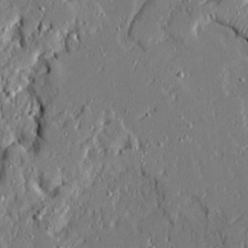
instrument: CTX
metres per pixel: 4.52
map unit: Ave
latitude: 21.1592
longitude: -127.9339
